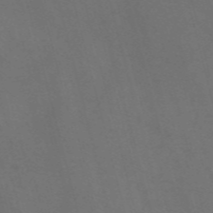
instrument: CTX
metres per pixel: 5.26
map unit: Nve
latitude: -57.7666
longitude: 64.9164
